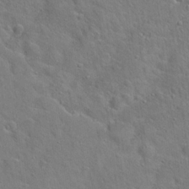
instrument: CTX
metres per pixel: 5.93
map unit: Hto
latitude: 20.9892
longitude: -49.5371
